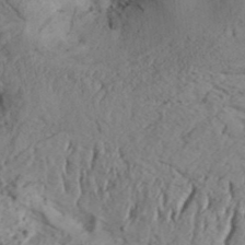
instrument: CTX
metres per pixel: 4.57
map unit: Aa
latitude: 33.2159
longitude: -136.4601
